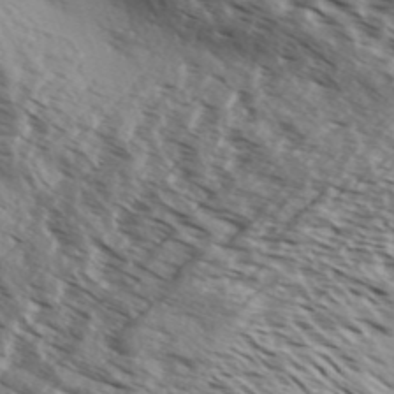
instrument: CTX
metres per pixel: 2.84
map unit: Aa
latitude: 32.6490
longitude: -139.5371
